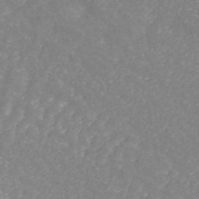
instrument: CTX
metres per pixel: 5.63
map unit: ANa
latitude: 45.1403
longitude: 26.7652
